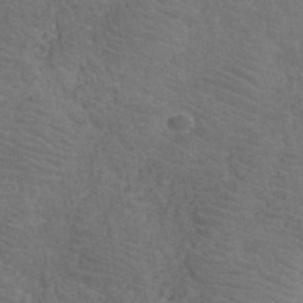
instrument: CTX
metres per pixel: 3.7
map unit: eHh
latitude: -40.1983
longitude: -29.6883
